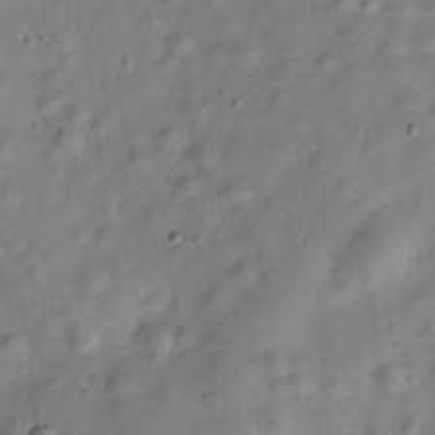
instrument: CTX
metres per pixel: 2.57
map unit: Hve
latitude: -29.2187
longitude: 93.4832
